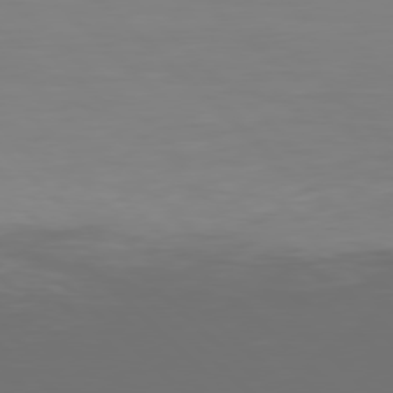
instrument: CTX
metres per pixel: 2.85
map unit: Hpe
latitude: 77.9717
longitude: -168.0633
